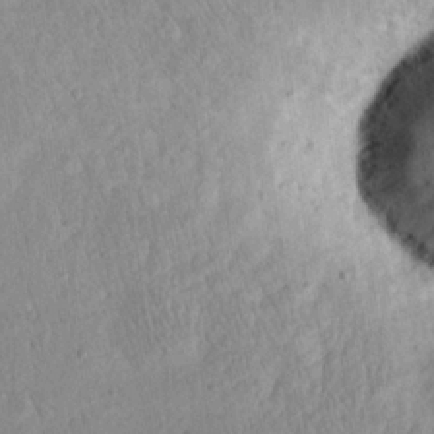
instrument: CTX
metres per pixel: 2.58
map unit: eHh
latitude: 21.7828
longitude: -67.8772
